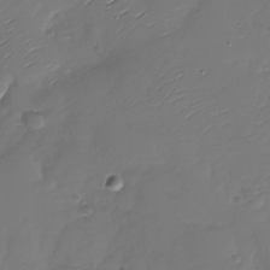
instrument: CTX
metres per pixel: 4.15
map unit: Nhu
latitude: -28.6519
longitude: -60.4223
